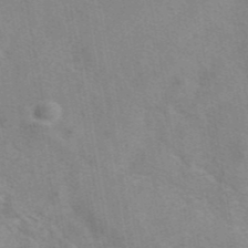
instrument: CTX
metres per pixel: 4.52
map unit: eAb
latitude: 41.8394
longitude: 107.0298
